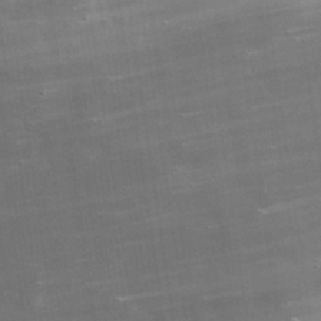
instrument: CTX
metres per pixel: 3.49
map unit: lHvf
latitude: 31.8773
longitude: -89.4238
